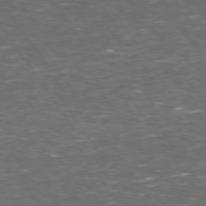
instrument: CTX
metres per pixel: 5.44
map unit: Hpe
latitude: 74.1200
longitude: -125.1025
